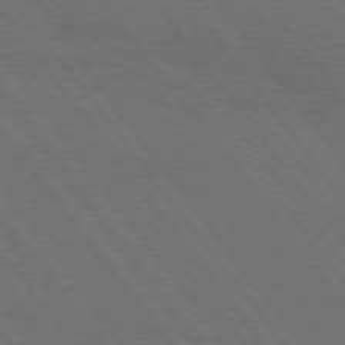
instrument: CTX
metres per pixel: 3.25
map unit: Hpe
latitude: 75.3293
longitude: -137.5560
